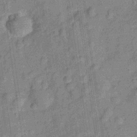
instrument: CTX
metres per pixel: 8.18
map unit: Hve
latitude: -28.9731
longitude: 94.0661
